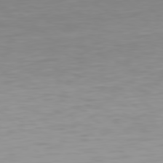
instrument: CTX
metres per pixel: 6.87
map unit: Hpe
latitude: 78.3845
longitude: -167.7071
